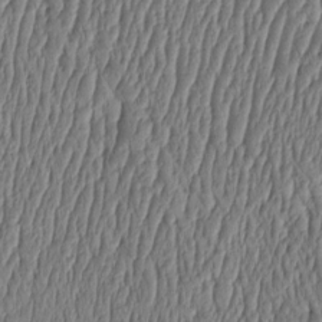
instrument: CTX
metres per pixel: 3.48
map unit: HNhu
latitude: -2.8974
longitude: 13.6344
